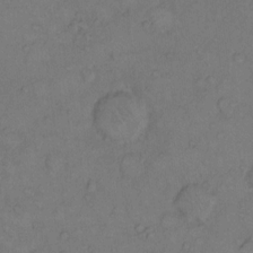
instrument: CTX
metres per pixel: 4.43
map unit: Hto
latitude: 10.6113
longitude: -59.0459
